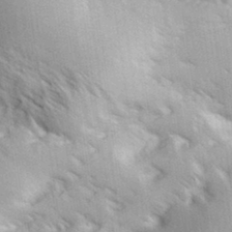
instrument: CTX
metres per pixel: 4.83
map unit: Hve
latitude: 32.0822
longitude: 148.6519
